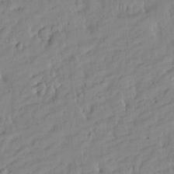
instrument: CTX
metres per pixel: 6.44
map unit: Htu
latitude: -4.4440
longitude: 173.9178
